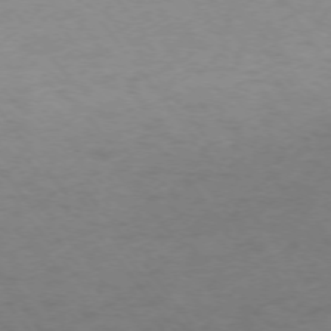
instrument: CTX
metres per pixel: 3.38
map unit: Ap
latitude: -75.1054
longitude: -67.5371
